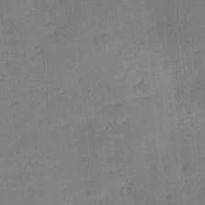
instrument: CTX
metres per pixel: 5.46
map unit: HNhu
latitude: 6.4223
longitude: 15.4077
